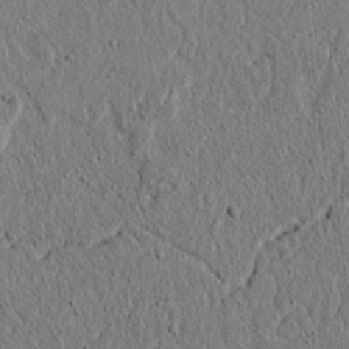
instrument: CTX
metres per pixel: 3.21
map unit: lAvf
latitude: 6.4979
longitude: 167.2376
